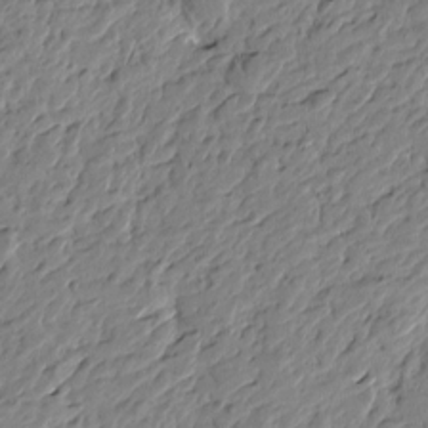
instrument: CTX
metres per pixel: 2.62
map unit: Htu
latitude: -1.8612
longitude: -178.2901
